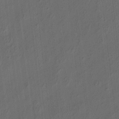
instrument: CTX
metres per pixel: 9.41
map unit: eHh
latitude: 5.5182
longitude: -77.3481
